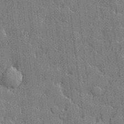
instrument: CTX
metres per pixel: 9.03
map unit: lHvf
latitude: 21.5560
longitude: 143.7477
